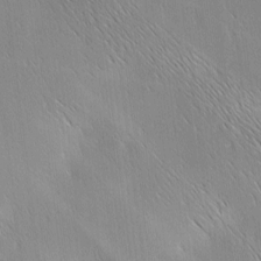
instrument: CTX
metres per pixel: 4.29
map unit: Ave
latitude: 1.7260
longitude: -114.8380
